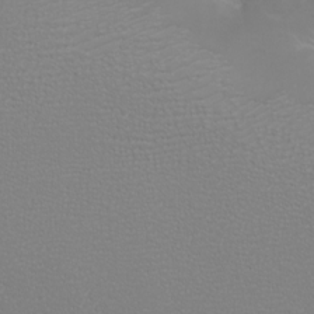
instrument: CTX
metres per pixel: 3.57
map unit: eHh
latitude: -6.7463
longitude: -79.1592
